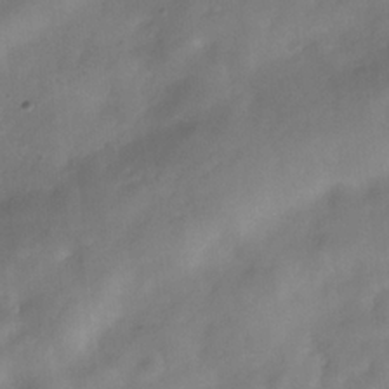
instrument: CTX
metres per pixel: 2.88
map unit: Hve
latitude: -32.0094
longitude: 94.7085
